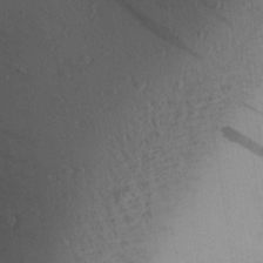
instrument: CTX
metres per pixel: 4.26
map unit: Aa
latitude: 27.4615
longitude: -136.4790
